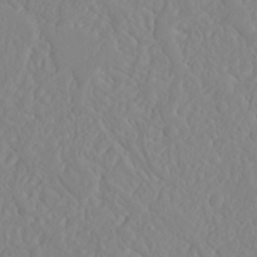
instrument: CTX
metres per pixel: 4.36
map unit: Nhu
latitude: 23.4993
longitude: -64.4979
